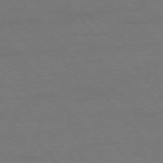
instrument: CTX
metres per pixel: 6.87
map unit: Ap
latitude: -76.2928
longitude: -88.5735
